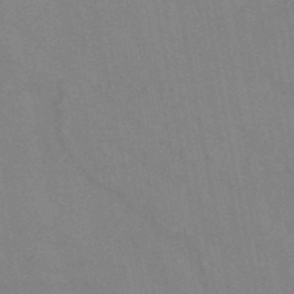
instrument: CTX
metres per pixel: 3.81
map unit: HNb
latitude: -52.8785
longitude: -50.1388
